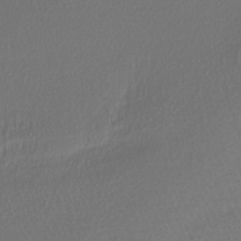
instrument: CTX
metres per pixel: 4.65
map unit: lHb
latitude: -38.6330
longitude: 70.4251
